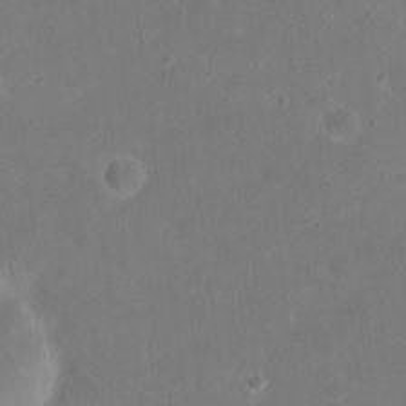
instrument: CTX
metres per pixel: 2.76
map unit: eHh
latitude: 20.1011
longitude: -63.8017
